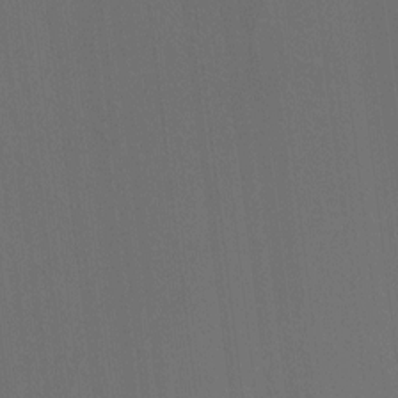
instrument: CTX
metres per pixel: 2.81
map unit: Ht
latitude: -8.3873
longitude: -38.9703
